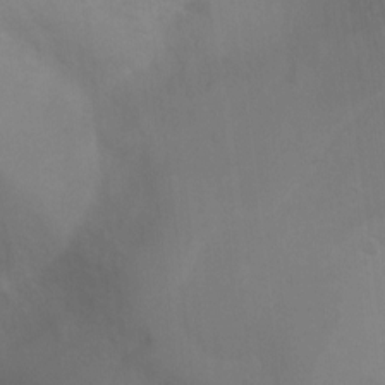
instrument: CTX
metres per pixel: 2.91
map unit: Ht
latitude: 5.0458
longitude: -28.7057
